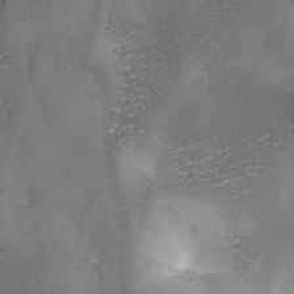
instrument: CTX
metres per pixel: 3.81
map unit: Ave
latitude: -7.7099
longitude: -119.0836
